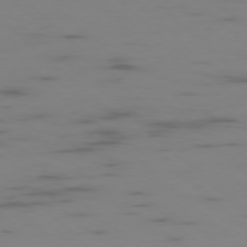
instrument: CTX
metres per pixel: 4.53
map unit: Ap
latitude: -76.8975
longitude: -67.5938
